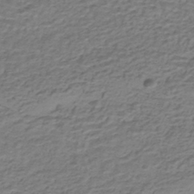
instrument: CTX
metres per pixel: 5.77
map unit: HNhu
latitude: -42.7274
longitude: 101.5966
